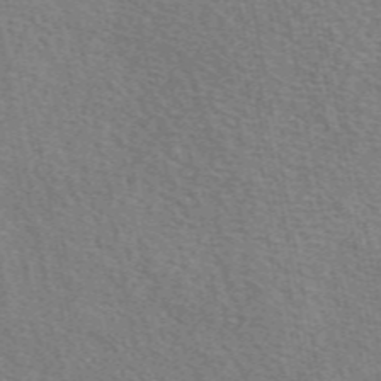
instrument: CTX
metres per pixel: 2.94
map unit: eAb
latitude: 50.7813
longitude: 108.7085
